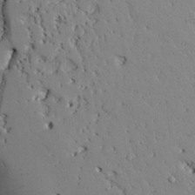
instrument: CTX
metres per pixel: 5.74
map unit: Aa
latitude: 27.4427
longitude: -128.3278
